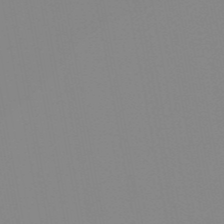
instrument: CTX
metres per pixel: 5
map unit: HNb
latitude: -53.7288
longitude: -49.3104
